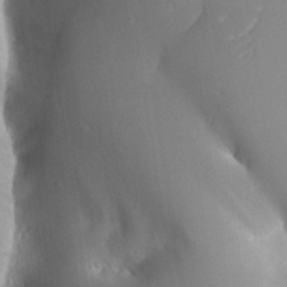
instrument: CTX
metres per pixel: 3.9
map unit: Aa
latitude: 27.6694
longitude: -128.9891
